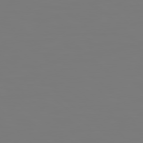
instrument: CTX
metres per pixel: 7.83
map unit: Hpe
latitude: 78.4979
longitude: 178.3306
